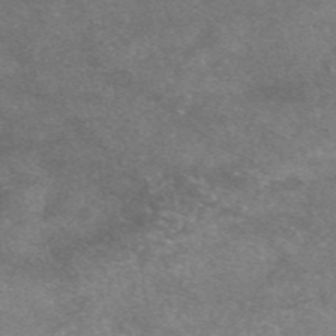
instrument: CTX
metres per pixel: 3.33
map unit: eAb
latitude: 47.5749
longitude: 125.3510
